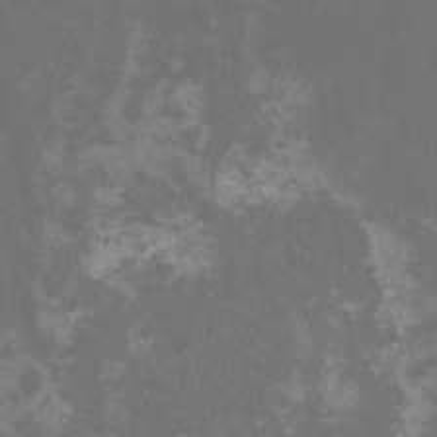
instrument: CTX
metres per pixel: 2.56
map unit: HNhu
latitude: 1.1970
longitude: -2.2711
